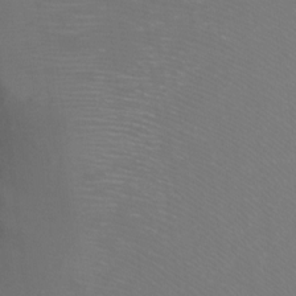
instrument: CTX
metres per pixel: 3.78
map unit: Ht
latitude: -7.7288
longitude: -37.7639
